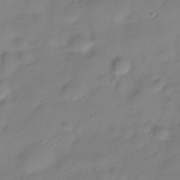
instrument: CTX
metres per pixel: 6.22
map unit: Hve
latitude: -28.7652
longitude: 93.7667
